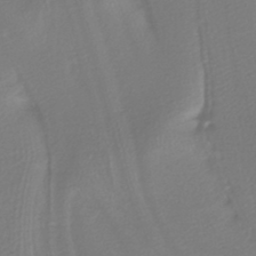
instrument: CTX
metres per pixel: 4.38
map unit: lHb
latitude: -42.5384
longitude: 69.4076
